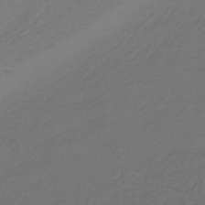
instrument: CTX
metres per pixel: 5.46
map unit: lHb
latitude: -43.2187
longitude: 65.9367
